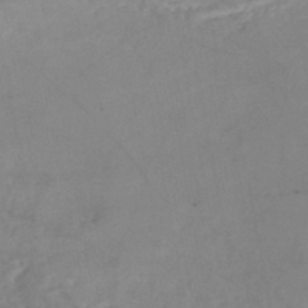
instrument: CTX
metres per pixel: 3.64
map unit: Nhe
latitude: -48.4062
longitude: -173.2914
